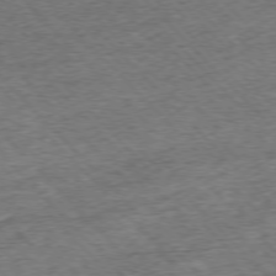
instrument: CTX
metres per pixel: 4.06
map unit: Ap
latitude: -76.8786
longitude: -97.0458
